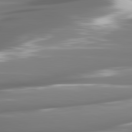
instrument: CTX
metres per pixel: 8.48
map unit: lApd
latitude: 81.2537
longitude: -141.0836
